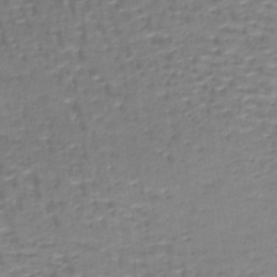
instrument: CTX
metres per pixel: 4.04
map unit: lHb
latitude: -43.0486
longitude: 59.0675
